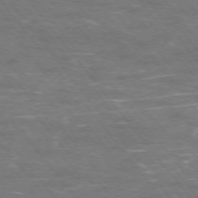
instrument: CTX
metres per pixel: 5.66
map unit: Ap
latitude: -75.8234
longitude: -70.0444
